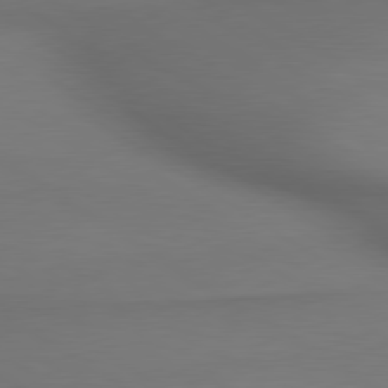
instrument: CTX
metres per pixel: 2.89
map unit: lApd
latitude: 79.7072
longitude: -175.0459
